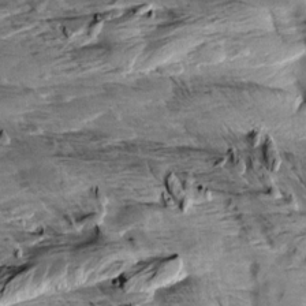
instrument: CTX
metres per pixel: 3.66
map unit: Aa
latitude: 10.1767
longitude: -141.5749
